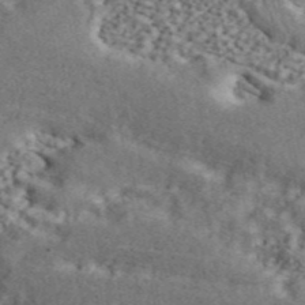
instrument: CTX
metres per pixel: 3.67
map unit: ANa
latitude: 45.4993
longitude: 45.5588
